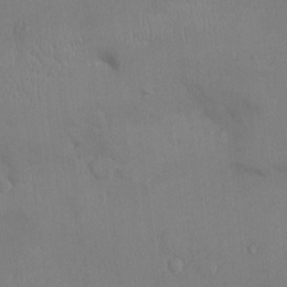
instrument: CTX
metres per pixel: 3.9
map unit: Ht
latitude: -4.4440
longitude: -13.7072
